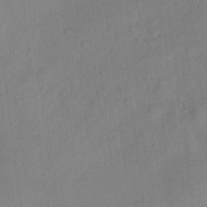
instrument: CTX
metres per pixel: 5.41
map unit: eHh
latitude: 4.1578
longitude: -72.2334
